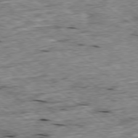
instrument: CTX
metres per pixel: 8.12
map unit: Ap
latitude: -79.0864
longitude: -88.1011
